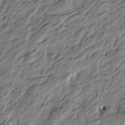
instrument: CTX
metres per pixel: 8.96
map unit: Htu
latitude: -5.3320
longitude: -177.1403
